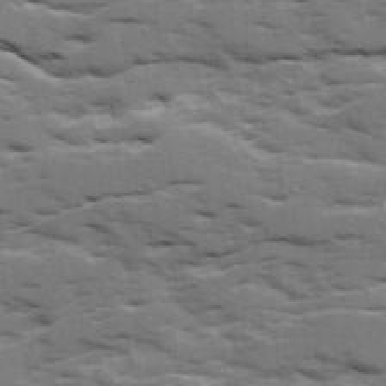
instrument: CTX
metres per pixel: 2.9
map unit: Ave
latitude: 18.3089
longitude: -129.8205
